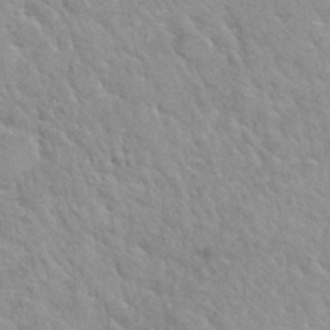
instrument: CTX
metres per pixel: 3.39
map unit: Hto
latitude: 35.4237
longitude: -50.5356
